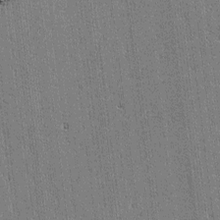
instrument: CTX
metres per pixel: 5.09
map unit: lAvf
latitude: -1.1054
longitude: -106.3845
